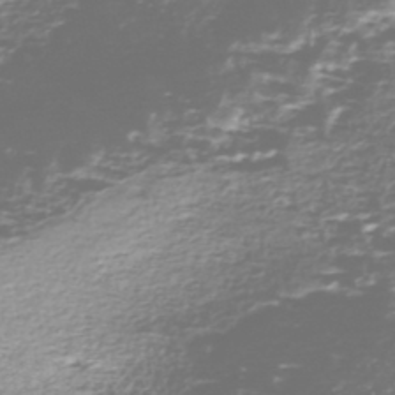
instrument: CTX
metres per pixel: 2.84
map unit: Nhe
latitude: -47.2943
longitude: -171.5560
